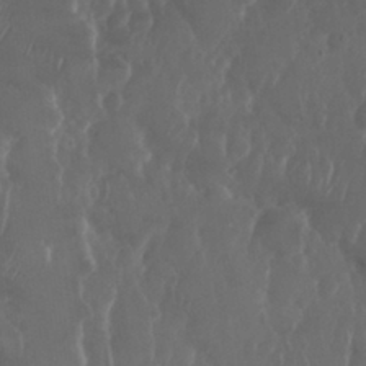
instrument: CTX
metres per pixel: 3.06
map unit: Nhu
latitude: 29.3481
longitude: -56.9702
